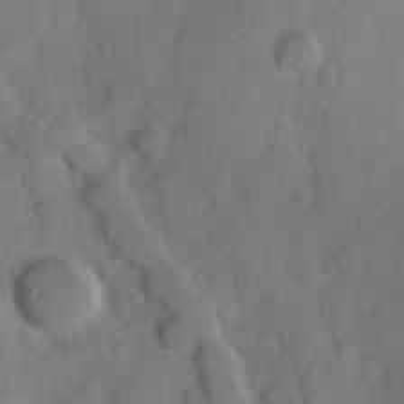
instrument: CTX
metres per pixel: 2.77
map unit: Hve
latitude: 23.8394
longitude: 147.3887
